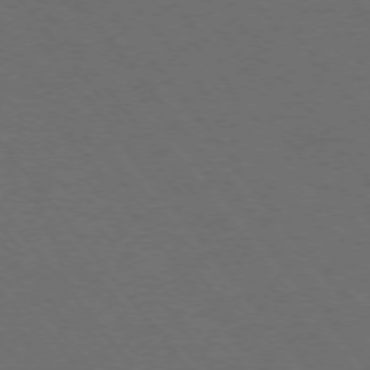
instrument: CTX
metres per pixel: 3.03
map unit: Ap
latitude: -76.1795
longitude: -62.6491
